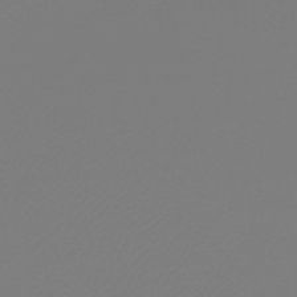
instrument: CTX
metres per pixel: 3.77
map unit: HNb
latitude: -48.8030
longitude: -51.1025
